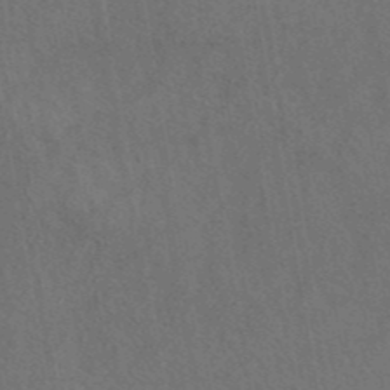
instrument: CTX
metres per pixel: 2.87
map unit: eAb
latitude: 42.7624
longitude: 109.3321
